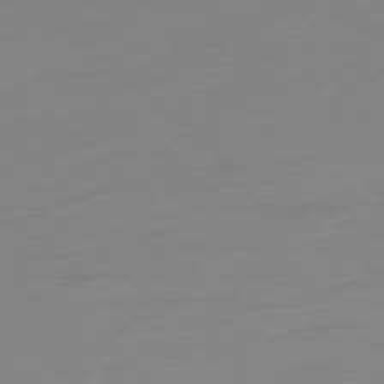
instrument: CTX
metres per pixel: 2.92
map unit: Ap
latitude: -77.3699
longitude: -78.1956
